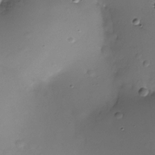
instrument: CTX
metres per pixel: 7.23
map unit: Nhe
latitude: -35.5210
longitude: -117.5938
